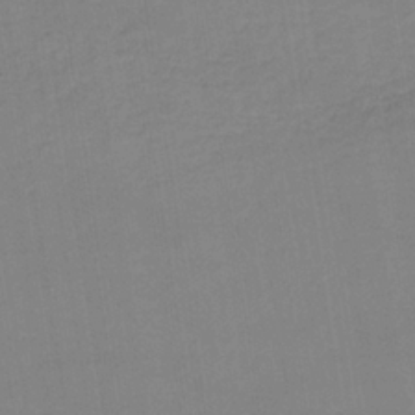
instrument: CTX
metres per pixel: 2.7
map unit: lHb
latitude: -34.9542
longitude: 64.8219
